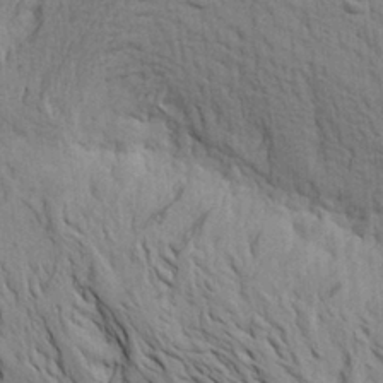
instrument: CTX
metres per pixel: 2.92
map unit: Aa
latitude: 20.4790
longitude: -149.6127
